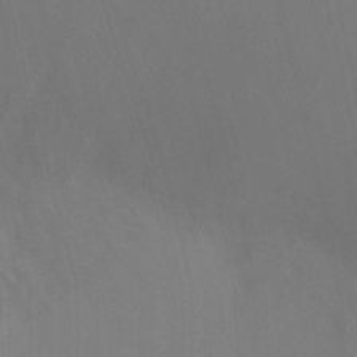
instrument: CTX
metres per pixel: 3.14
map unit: Ht
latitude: -8.5763
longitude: -31.4238
